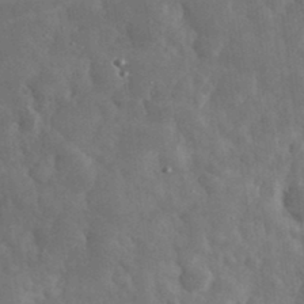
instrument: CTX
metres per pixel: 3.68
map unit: eHh
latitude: 34.0633
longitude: -69.8772
